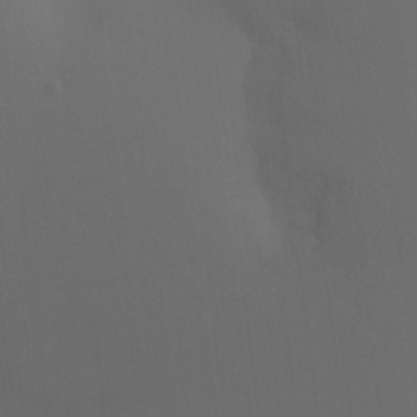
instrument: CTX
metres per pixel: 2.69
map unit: Htu
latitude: -11.7289
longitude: -70.6679
